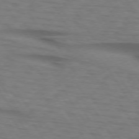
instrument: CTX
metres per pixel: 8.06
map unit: lApd
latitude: 74.1767
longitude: -77.4048
